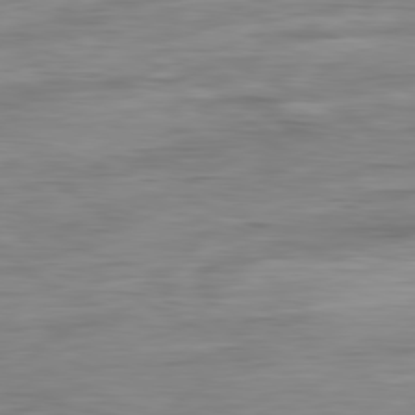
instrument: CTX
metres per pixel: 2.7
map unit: Ap
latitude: -81.8423
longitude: -67.3292
